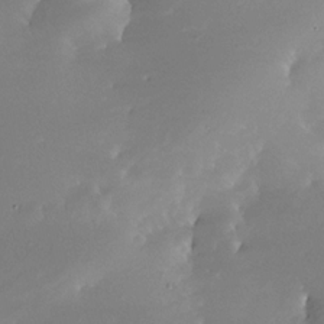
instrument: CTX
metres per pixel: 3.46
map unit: Nhe
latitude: -31.5021
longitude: -116.1956
